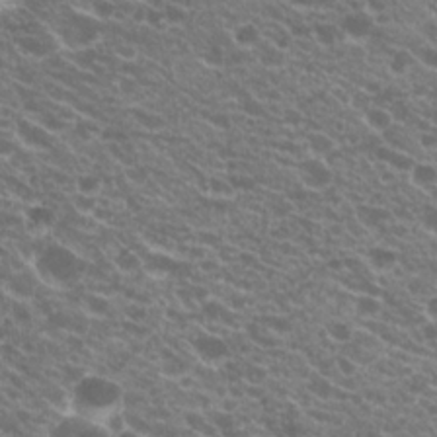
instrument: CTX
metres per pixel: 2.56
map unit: Hto
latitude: 21.0459
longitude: -34.8569
